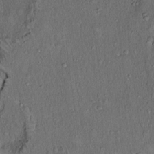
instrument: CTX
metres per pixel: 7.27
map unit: Hto
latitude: 15.6505
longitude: -59.1403
